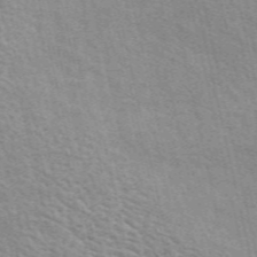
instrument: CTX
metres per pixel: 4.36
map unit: ANa
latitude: 49.5749
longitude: -73.8773
